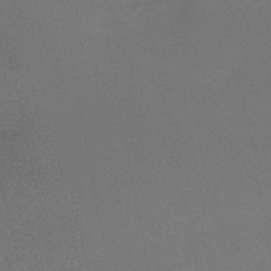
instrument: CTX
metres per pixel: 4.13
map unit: lHb
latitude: -47.0864
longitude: 69.0297
